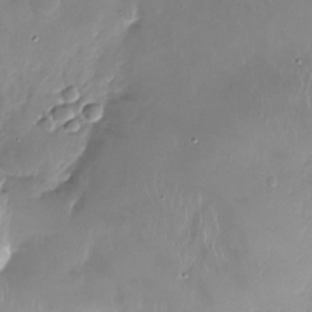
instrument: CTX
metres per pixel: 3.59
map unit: Nhu
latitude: -27.4643
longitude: -60.6679
